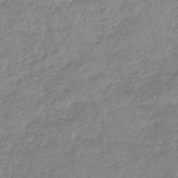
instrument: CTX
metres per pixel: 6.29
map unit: eHb
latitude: -36.7841
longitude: 75.0865
